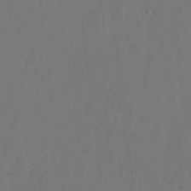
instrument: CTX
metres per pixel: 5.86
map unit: Hto
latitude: 8.3467
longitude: -34.9891
